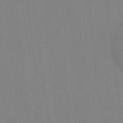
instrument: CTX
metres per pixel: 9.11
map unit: HNhu
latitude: -1.7856
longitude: -6.5168
